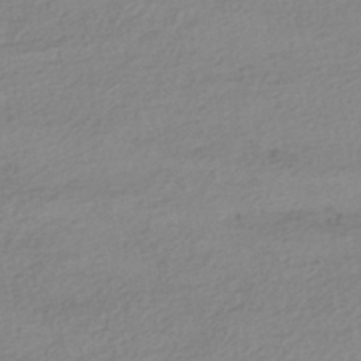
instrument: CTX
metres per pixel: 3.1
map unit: HNhu
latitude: -43.5777
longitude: 96.1606
